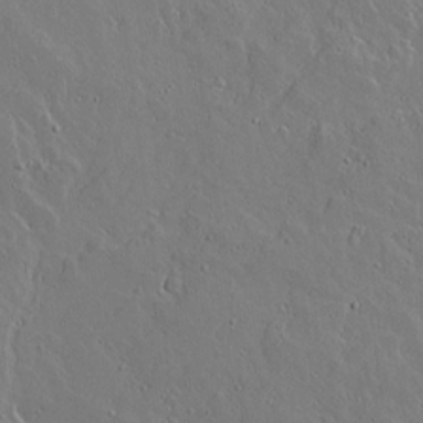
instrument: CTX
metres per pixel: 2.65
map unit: lAvf
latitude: 16.5546
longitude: -127.9906
